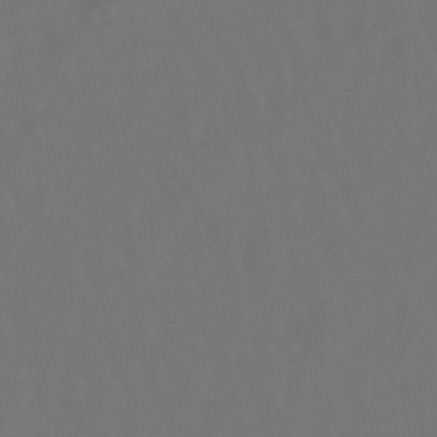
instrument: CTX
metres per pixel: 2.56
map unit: lHb
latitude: -47.9367
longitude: 72.6707
